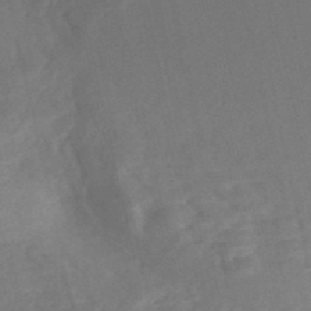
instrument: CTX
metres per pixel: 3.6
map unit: Nhe
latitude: -48.4440
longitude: -171.8772
